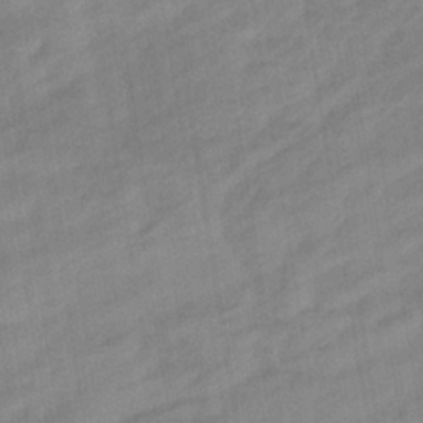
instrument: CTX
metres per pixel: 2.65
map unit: eHb
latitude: -37.8989
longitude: 81.3888
